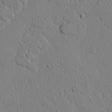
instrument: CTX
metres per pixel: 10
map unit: eHh
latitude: 25.1403
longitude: -80.4601
